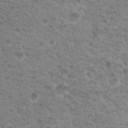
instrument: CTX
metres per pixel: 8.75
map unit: Hto
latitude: 19.0458
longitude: -31.8206
